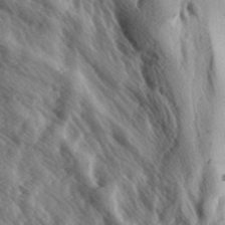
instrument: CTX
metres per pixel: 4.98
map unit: lAa
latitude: -6.6140
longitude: -123.8394
